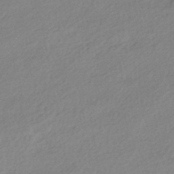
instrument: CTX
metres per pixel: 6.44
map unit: HNhu
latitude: -40.5951
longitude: 94.2550
